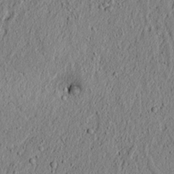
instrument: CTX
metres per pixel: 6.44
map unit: lAvf
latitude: 5.8205
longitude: 166.6707
